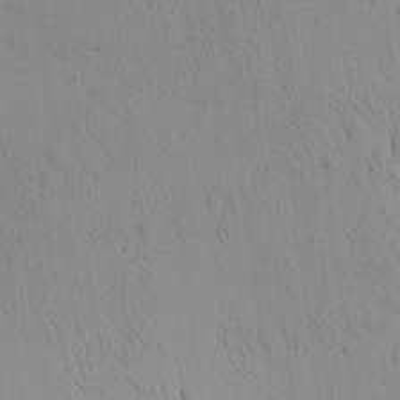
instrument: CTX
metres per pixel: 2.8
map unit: Ave
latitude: -9.2187
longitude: -122.1200
